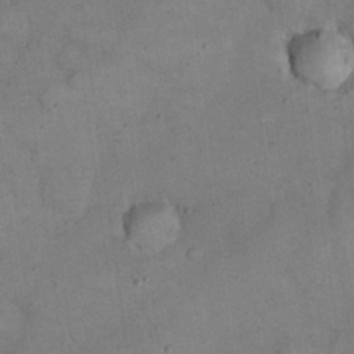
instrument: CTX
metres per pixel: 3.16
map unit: eHh
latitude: 22.0633
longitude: -60.3089
